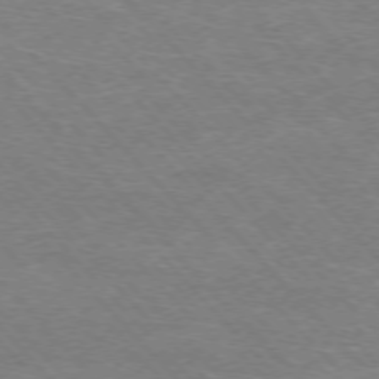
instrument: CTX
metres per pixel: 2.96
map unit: Hpe
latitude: -76.4818
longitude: -12.3656
